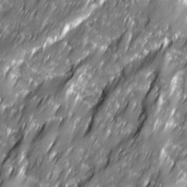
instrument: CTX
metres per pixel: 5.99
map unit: Ave
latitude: 16.2145
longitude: -135.4615
